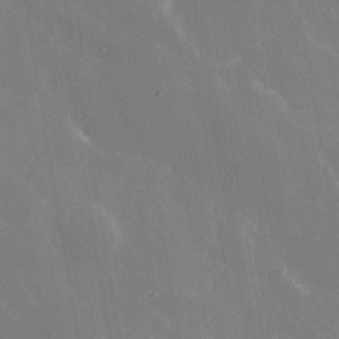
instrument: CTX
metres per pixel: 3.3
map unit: Nhe
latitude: -35.8422
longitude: -92.7624
